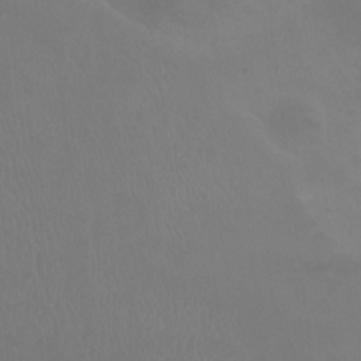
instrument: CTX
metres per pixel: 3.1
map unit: Nhu
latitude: -11.8800
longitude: -40.8757
